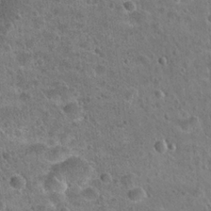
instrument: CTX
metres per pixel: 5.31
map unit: Hto
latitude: 21.8584
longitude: -48.8191
